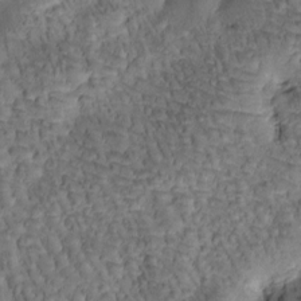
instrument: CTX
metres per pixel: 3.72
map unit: Htu
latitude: -0.7086
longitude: 171.0109
